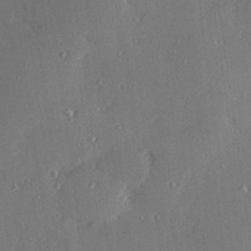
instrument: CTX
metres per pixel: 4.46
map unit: Hve
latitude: 27.9717
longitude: -91.2537
